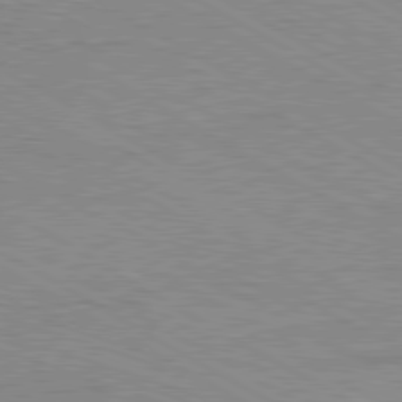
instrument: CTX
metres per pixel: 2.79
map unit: Ap
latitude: -81.9178
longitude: -73.5749
